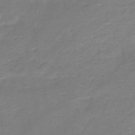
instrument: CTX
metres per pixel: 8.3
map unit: HNb
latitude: -49.5588
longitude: -39.4615
